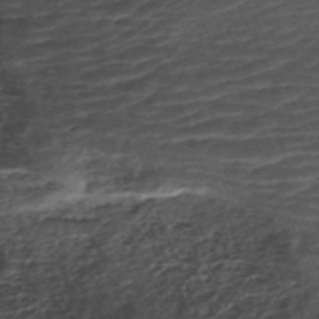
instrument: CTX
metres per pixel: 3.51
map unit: ANa
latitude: -40.8975
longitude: 102.8030
